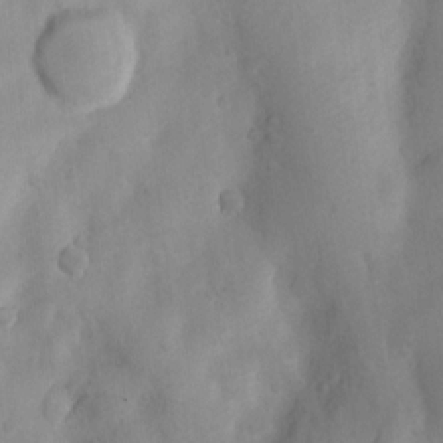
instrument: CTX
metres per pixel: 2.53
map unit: Nhu
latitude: 7.7261
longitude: -22.8380
